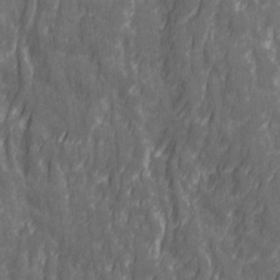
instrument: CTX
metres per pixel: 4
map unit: Ave
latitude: 20.3468
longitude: -133.8961
